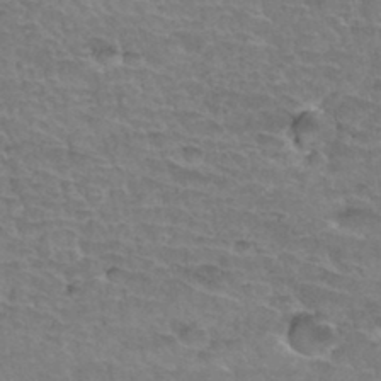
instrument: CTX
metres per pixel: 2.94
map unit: Hto
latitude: 34.9702
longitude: -44.1389
